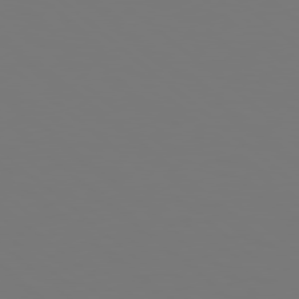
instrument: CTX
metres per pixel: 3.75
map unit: Hpe
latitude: 78.0822
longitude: -163.8584
